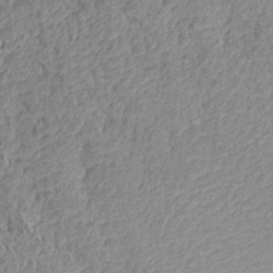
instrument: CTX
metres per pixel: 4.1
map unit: Aa
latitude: 15.3860
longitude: -146.6869
